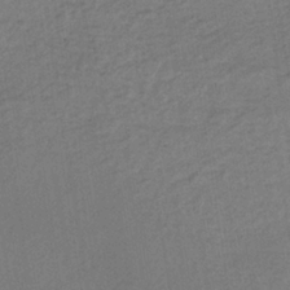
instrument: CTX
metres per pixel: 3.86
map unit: lHb
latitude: -35.7667
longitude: 66.9731
